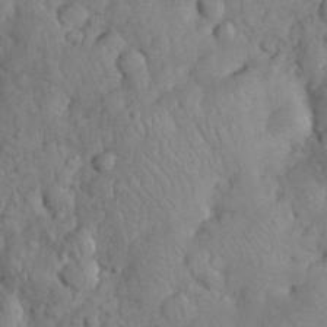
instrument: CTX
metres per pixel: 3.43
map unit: eHh
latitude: 33.4049
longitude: -65.2537
